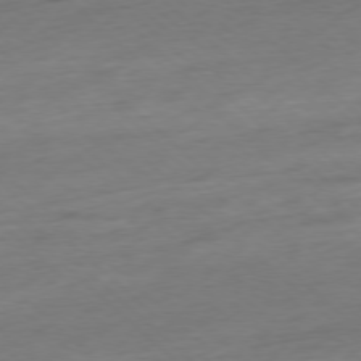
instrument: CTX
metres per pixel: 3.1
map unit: Ap
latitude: -77.8044
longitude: -97.8583
